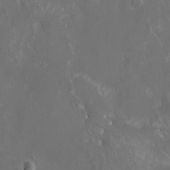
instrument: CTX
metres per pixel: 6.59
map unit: eHh
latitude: -6.5951
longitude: -77.4237
